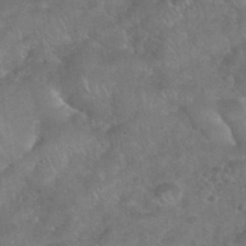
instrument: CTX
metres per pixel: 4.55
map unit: eHh
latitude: 39.4993
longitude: -58.5924
